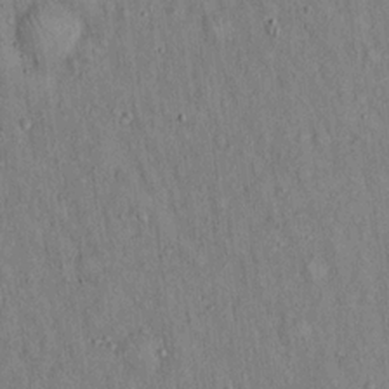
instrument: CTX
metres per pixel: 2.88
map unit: Hto
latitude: 14.6869
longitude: -58.8002
